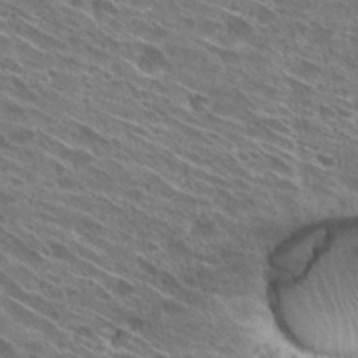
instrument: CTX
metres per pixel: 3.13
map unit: Hto
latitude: 28.6301
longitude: -44.3656
